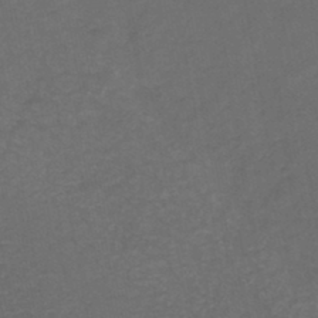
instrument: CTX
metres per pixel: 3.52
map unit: HNb
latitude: -44.0283
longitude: -38.7246
